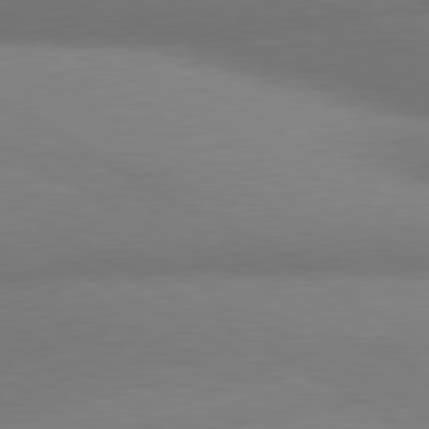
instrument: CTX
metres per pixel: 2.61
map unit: lApd
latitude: 80.7246
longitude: 130.7841
